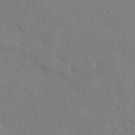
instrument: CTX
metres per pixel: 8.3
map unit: ANa
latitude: 36.1200
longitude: 14.6519
